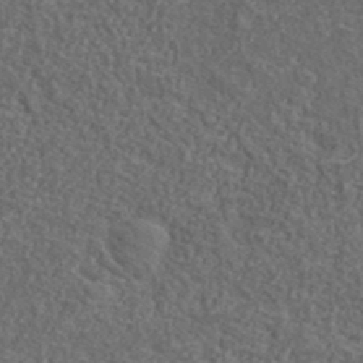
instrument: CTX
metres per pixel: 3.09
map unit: lHvf
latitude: 37.8772
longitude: -91.0270
